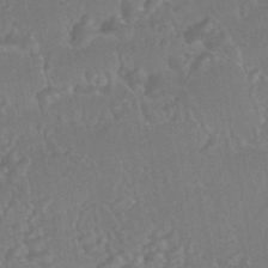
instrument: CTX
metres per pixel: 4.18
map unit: HNhu
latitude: -44.4629
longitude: 92.1417
